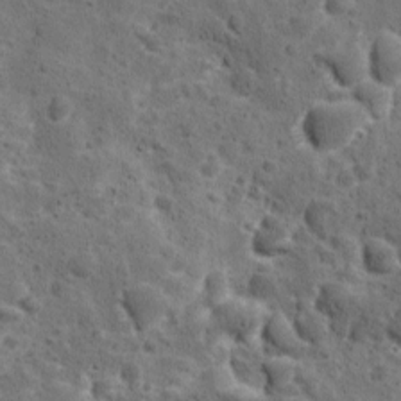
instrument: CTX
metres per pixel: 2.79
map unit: Ave
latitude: 10.8947
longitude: -105.8206
